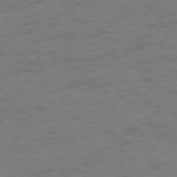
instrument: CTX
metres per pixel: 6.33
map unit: Ap
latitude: -77.6533
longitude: -76.0255
